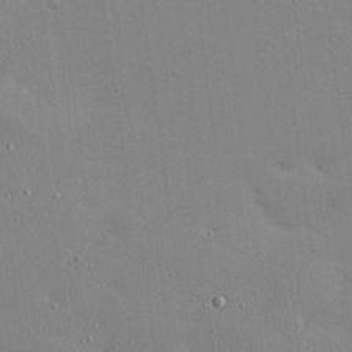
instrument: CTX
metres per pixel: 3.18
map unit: Hve
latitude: 26.0633
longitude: -92.7624
